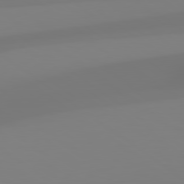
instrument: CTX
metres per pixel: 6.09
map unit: lApd
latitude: 79.1026
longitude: -136.6113
